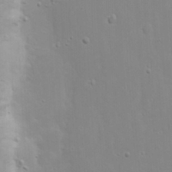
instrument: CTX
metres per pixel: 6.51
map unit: eHh
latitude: 20.0822
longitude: -72.9514
